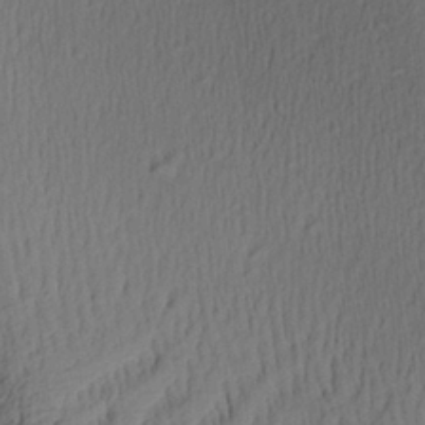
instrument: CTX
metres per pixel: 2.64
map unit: Aa
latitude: 27.9906
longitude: -137.7072
